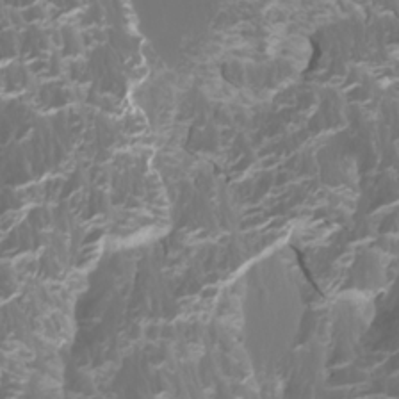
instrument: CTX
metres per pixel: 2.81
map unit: Htu
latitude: -5.6344
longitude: -73.8962
